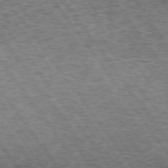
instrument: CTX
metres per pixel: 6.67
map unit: lApd
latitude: 73.1781
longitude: -76.2144
